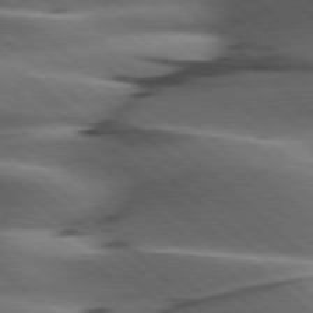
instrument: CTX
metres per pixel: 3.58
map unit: Hpe
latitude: 78.0255
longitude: -155.8016
